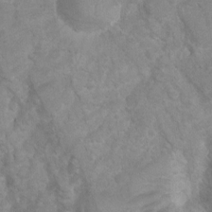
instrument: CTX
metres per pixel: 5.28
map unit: Ht
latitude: 3.5560
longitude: -27.7639
